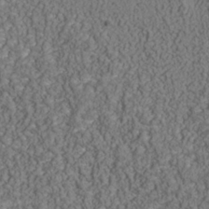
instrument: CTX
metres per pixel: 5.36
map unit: Nhu
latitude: -39.4832
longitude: -84.3089
